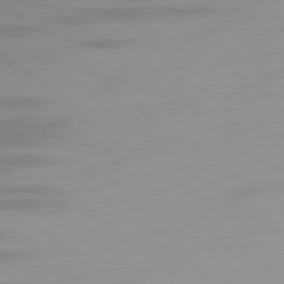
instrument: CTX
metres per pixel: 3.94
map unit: Ap
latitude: -78.1039
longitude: -94.3845
